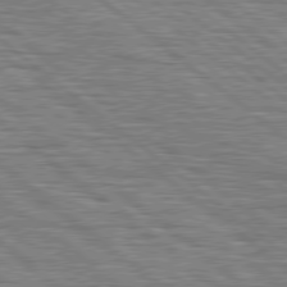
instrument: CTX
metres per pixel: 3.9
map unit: Hpe
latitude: 78.5546
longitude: -120.7058
